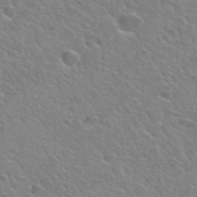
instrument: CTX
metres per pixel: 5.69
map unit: Hto
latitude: 34.5168
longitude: -50.1577
